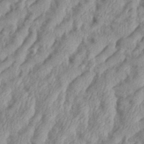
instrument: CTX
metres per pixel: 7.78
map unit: eHh
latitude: 36.1200
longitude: -137.4427
